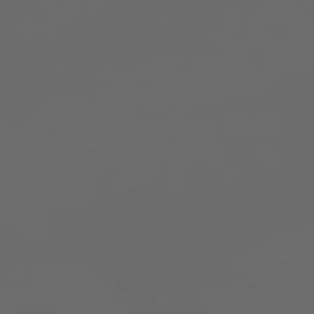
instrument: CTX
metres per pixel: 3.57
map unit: Hpe
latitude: 77.9339
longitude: -178.5546
